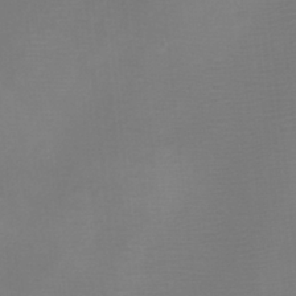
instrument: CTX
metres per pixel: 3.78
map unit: Htu
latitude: -6.0283
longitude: -72.7436
